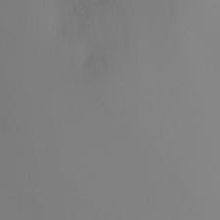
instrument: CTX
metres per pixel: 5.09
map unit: Nhu
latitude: -0.1417
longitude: -77.5560
